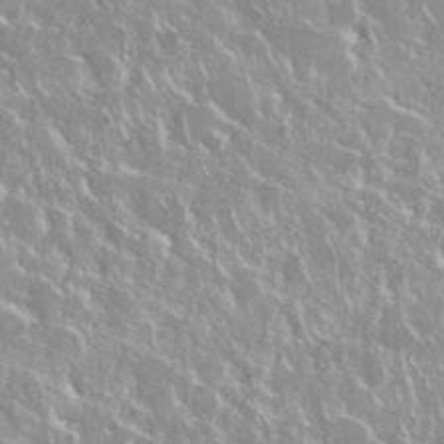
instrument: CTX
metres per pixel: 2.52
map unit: Nhu
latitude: 28.6490
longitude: -61.2537
